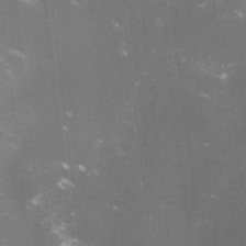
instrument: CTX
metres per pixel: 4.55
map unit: lHvf
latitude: -14.8786
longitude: -100.7057
